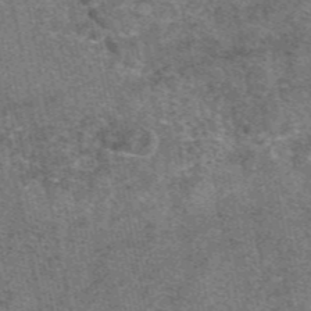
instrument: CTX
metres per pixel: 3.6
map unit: eAb
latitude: 48.2145
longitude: 107.8801
